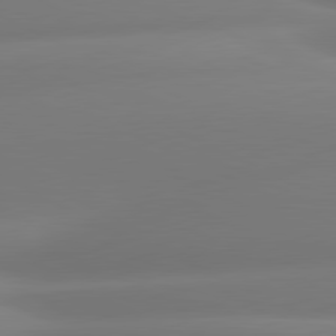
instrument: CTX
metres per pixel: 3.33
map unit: lApd
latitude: 80.8758
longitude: -160.2711
